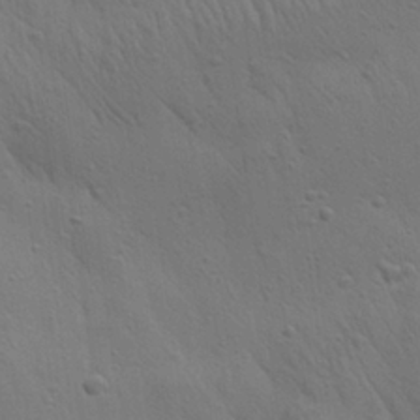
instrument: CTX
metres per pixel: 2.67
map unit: Aa
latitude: 25.9150
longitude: -141.9150
